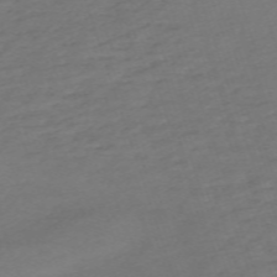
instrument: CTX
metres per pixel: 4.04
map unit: eHh
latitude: -63.1620
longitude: 53.4832
